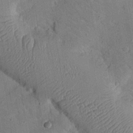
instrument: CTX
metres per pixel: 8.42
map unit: Nhu
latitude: 24.4790
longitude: -73.4049
